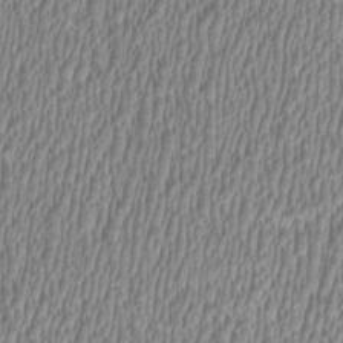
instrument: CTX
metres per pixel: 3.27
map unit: HNhu
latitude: 0.5357
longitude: -0.4601
